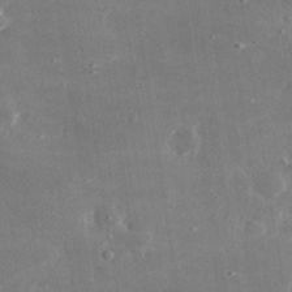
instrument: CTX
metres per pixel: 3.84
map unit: lHvf
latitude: 32.0633
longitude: -91.0836
